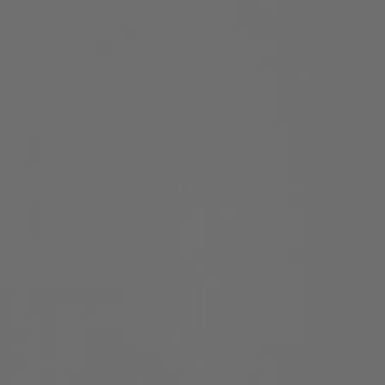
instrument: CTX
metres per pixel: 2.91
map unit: Nhu
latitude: -7.5777
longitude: -83.9150
